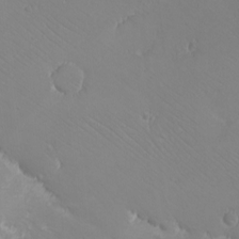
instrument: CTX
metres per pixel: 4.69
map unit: eHh
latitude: -8.6329
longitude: -69.4426
